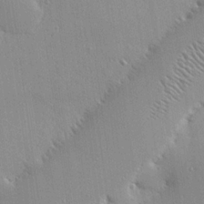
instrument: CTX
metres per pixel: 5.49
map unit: eHh
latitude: 24.1577
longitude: -89.4616
